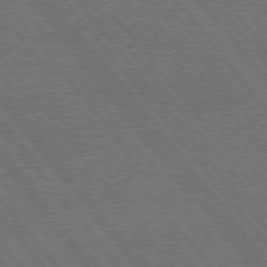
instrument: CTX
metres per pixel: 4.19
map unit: Hpe
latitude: 75.5371
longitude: -139.8772
